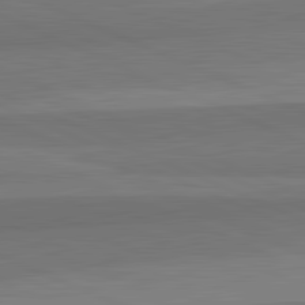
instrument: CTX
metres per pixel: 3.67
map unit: lApd
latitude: 82.6868
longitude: 157.8800
